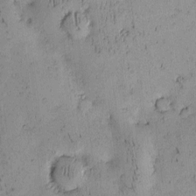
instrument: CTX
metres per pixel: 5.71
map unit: eHh
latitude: -0.4818
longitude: 19.3888
